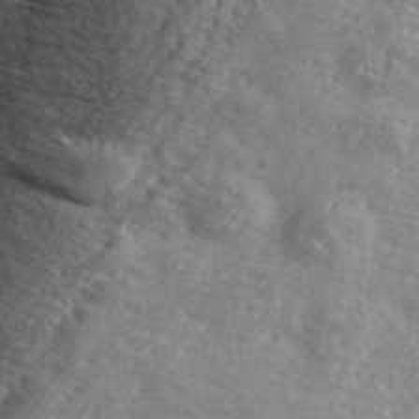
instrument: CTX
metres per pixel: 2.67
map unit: eHh
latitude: 42.6302
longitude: -90.0255
